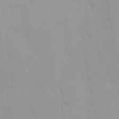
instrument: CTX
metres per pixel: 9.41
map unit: Ave
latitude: 9.4804
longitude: -103.1781
